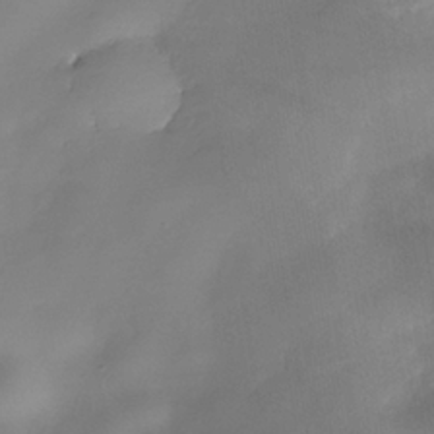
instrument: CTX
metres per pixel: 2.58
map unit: Nhe
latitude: -37.4076
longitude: -118.3089
